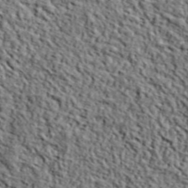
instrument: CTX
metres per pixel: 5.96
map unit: lHvf
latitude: 39.3104
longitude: -87.4048
